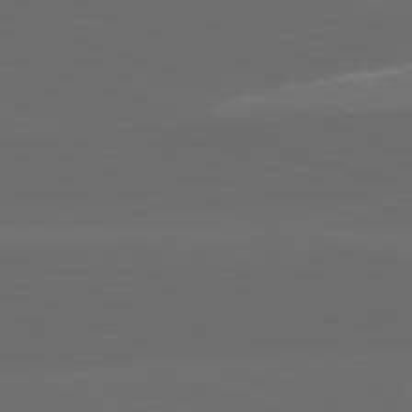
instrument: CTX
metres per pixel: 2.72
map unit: lApd
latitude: 82.1388
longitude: 134.3495
